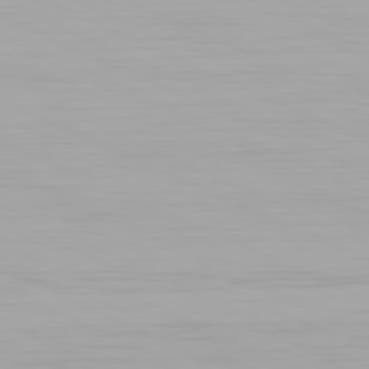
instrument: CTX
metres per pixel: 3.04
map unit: Hpe
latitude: -81.4455
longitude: 19.8044
